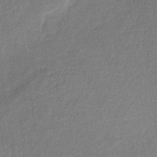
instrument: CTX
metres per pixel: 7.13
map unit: HNb
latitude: -34.2550
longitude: 54.2929
